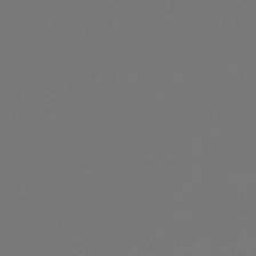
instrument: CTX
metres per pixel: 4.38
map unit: HNhu
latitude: -46.5196
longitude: 28.9542
